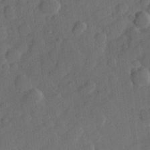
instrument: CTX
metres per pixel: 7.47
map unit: Hve
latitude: 25.3481
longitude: 148.9920
